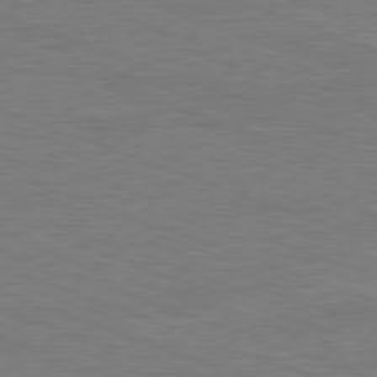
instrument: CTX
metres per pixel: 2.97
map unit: Ap
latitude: -81.4455
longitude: -73.3104
